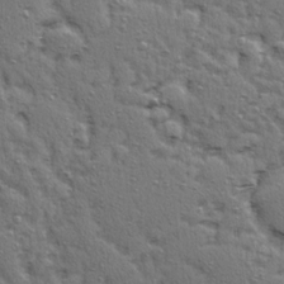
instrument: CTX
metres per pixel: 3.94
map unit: Ave
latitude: 15.7450
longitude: -104.6113
